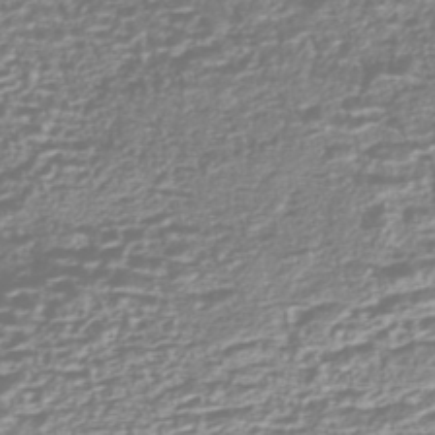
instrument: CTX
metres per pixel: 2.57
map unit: HNhu
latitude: -44.2740
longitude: 106.6330
